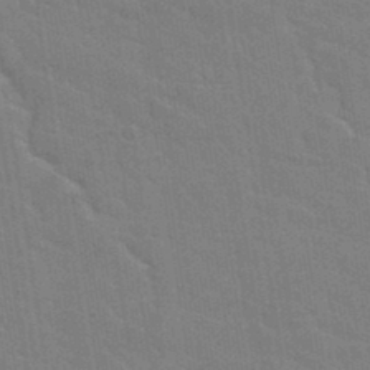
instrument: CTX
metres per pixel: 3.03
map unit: Hto
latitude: 34.4790
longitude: -51.9150
